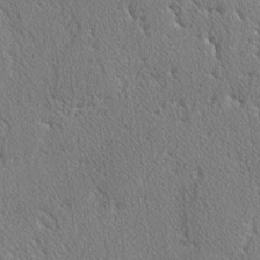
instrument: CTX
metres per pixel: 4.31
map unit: lAvf
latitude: -3.2564
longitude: -108.5545
